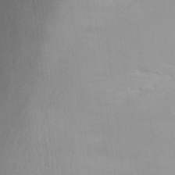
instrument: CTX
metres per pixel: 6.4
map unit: Aa
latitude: 27.2348
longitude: -147.3293
